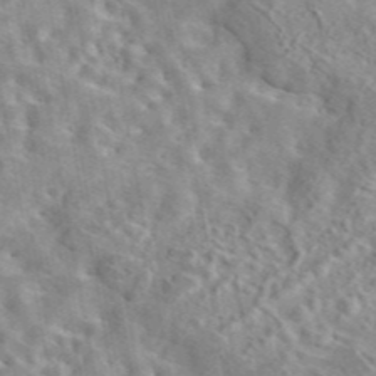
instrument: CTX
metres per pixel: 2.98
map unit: eAb
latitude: 44.4034
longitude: 112.4629
